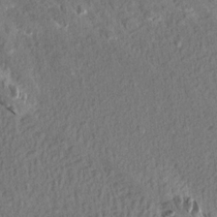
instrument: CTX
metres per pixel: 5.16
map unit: Aa
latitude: 14.6302
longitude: -144.2900
